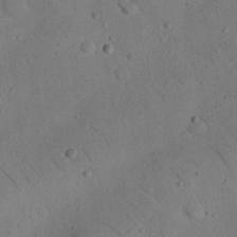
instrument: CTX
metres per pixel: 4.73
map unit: Nhu
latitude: 23.2159
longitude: -74.7435
